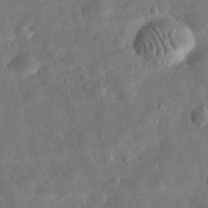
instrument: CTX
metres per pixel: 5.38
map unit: eHh
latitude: 32.3089
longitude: -75.0270
